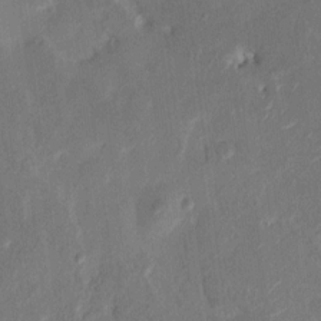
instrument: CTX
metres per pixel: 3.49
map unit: HNhu
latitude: 7.3671
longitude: -3.6127
